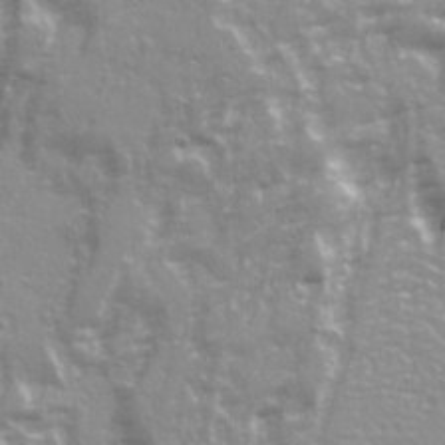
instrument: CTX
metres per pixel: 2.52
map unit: Ave
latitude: 21.6505
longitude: -132.7813
